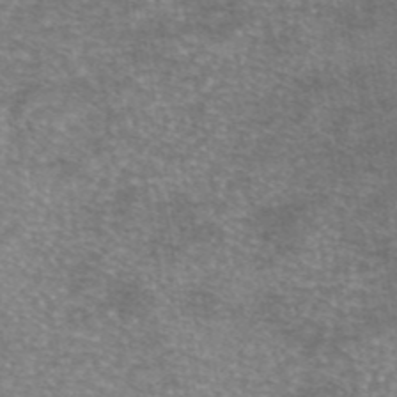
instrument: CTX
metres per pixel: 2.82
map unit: eAb
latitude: 45.7449
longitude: 103.5588
